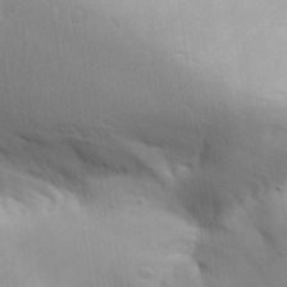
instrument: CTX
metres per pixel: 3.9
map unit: Aa
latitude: 32.5546
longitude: -144.8569
